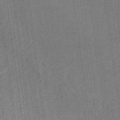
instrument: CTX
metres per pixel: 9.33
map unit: eHb
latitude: -38.1984
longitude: 79.8422
